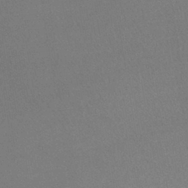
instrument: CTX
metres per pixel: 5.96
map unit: lHb
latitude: -41.6533
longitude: 73.1431
